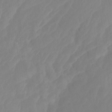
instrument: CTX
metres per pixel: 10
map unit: Ht
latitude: -14.5574
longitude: -56.5923
